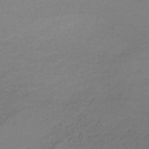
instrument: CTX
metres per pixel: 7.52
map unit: lHb
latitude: -42.4062
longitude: 66.4251
